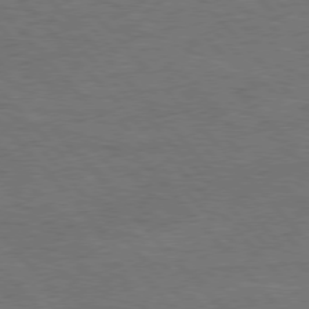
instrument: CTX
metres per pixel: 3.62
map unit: Hpe
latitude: 76.1577
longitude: -157.9528
